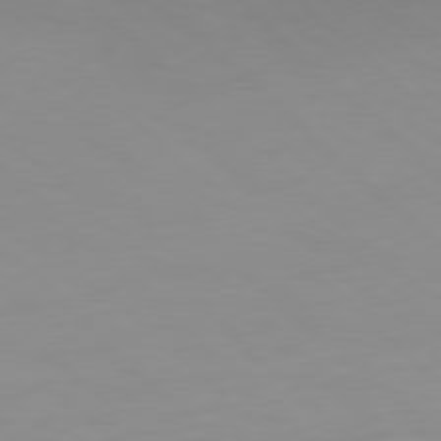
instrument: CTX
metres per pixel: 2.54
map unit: Hpe
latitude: 77.6316
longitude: -165.1025
